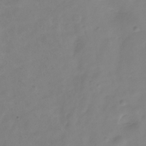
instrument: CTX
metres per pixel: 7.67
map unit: Hve
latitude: -32.1606
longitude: 93.2943
